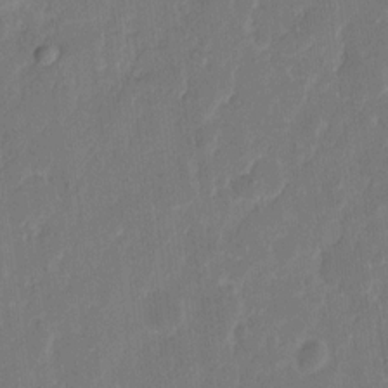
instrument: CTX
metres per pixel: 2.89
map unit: eHh
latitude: 9.7072
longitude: -68.2334
